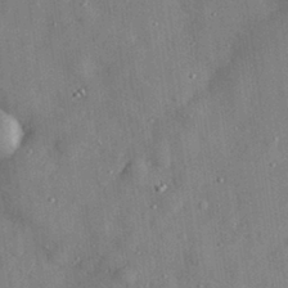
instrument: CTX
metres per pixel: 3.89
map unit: eHh
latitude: 29.9906
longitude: -71.9150
